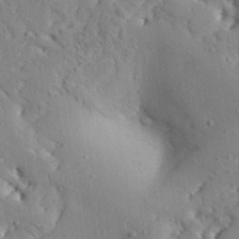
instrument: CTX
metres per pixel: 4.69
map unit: Aa
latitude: 32.4979
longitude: -133.2159
